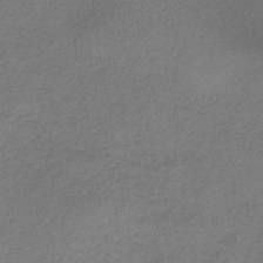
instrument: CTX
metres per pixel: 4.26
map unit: HNb
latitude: -42.8974
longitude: 49.2943
